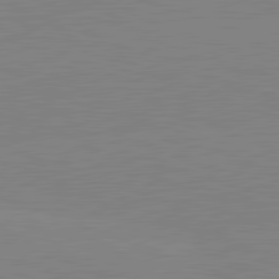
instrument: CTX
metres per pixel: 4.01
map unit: lApd
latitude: 81.9339
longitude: -157.7827
